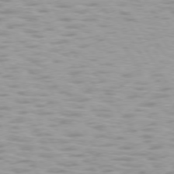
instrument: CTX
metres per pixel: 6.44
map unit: lApd
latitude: 75.3104
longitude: -50.3278
